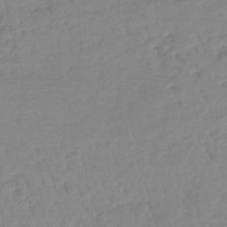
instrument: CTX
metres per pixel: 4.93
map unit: lHb
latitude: -40.1795
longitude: 72.4818
